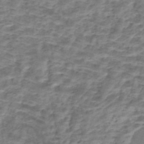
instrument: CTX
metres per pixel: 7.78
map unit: eHh
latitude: -43.0864
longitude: 120.0094
